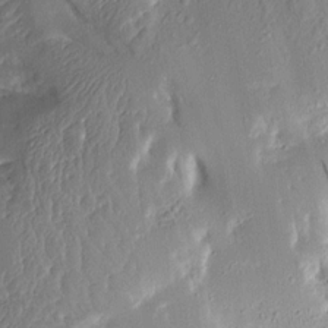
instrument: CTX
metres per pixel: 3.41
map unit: Aa
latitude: 13.5371
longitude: -139.9339
